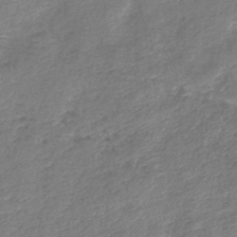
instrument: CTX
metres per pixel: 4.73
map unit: lHb
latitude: -41.3321
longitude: 79.1431
